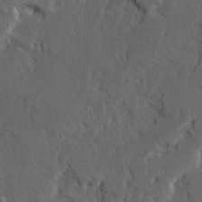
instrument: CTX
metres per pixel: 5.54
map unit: Ave
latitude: 23.2915
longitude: -130.8947
